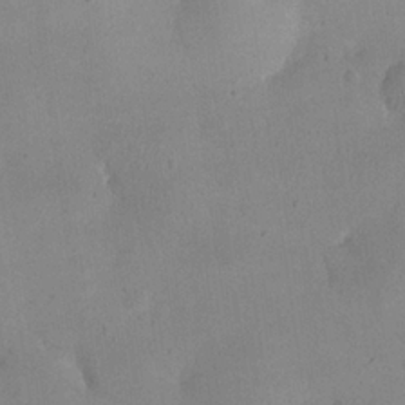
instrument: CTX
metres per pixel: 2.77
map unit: eHh
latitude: 24.7813
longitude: -65.9906
